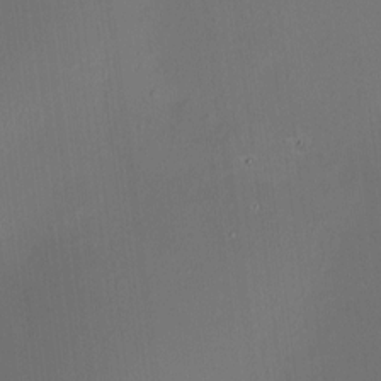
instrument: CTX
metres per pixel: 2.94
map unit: HNhu
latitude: 7.6316
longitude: 9.5210
